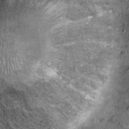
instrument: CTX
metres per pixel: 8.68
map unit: Ht
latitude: 11.4427
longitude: -38.8191
